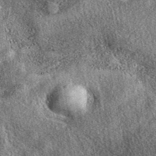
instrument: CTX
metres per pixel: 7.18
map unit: eAb
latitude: 39.3482
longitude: 108.2173
